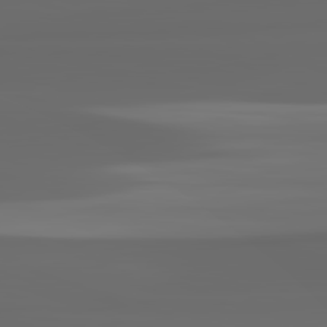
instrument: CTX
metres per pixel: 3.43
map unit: lApd
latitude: 82.7435
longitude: -137.0648
